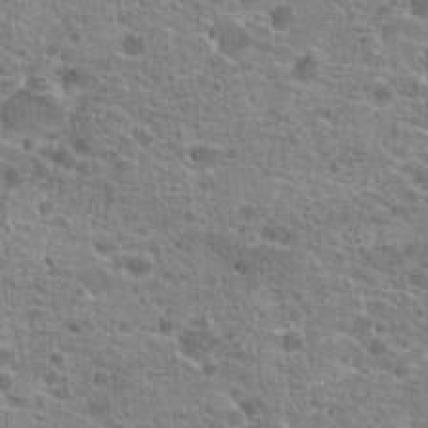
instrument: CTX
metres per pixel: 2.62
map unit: Hto
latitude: 21.0270
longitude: -42.1956
